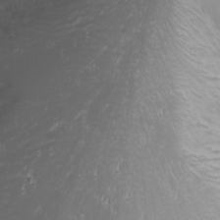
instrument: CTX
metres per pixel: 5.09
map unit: Nhu
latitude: -0.8975
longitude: -79.6505
